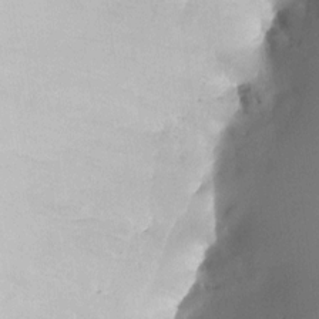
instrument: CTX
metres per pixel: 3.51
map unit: HNhu
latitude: 8.0255
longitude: 8.9919
